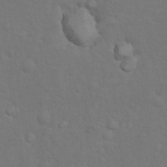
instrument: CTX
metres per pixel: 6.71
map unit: Nhu
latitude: 10.0444
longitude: -24.7057
